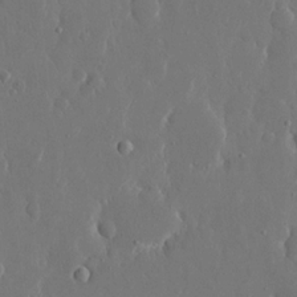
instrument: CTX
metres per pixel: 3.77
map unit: eHh
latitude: 15.4805
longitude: -69.8395
